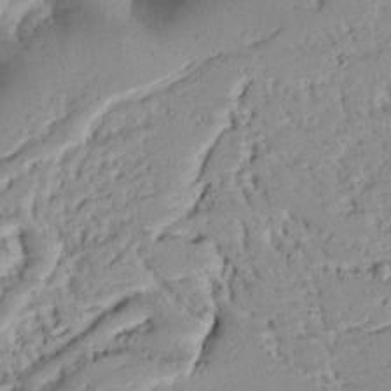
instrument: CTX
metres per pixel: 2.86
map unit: Ave
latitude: 12.9136
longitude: -138.4601
